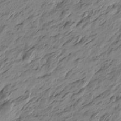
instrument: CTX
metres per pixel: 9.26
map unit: Htu
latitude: -4.9541
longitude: -178.4601
